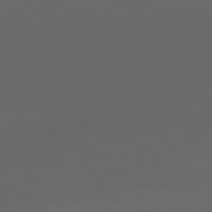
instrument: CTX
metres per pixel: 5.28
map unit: Ap
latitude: -78.8030
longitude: -76.7246
